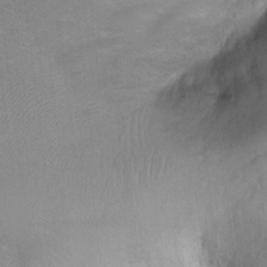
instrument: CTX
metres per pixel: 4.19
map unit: Ht
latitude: -1.7100
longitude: -33.1403
